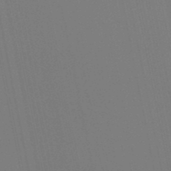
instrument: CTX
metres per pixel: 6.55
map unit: lHb
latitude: -49.2943
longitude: 75.0865
